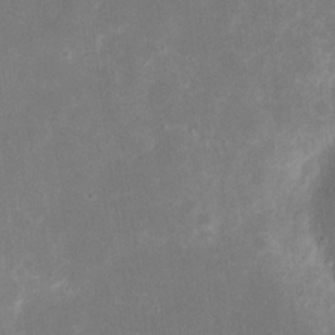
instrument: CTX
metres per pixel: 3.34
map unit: eHh
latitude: 19.6882
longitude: -70.0444
